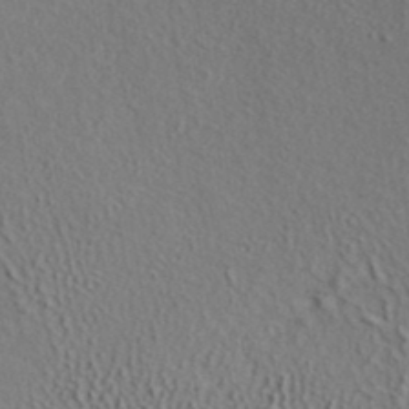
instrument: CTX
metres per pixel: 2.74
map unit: ANa
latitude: 38.8758
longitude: 22.7274
